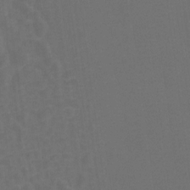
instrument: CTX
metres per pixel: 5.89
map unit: Hto
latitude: 4.3278
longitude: -32.7624
